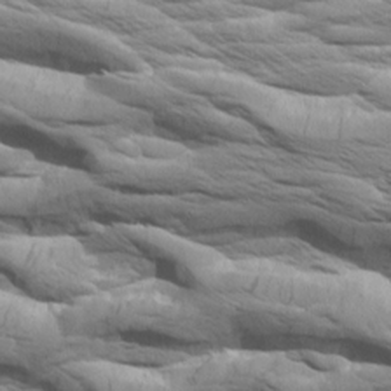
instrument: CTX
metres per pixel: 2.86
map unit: Aa
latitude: 8.3845
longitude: -134.3467
